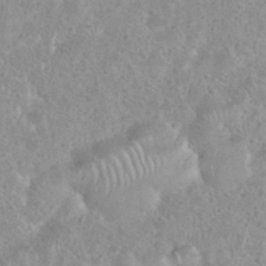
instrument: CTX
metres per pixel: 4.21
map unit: eHh
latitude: 35.7449
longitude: -61.6694
